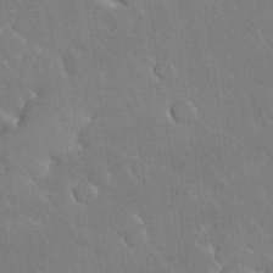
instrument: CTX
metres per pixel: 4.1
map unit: Nhu
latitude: 30.9892
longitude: -56.8380
